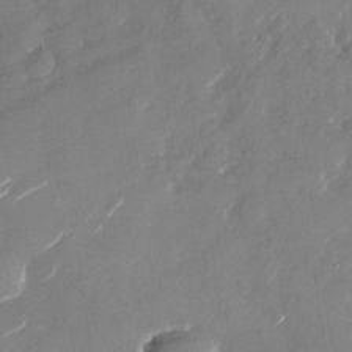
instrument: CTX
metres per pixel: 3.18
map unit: Nhu
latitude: -27.9178
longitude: -73.2915
